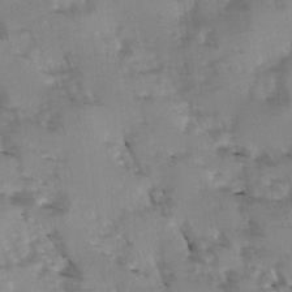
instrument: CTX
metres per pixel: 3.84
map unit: Ave
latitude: -1.0865
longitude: -111.9339
